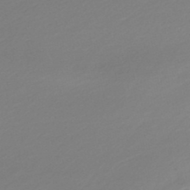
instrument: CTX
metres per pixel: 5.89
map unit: lHb
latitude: -47.8233
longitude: 66.7274
